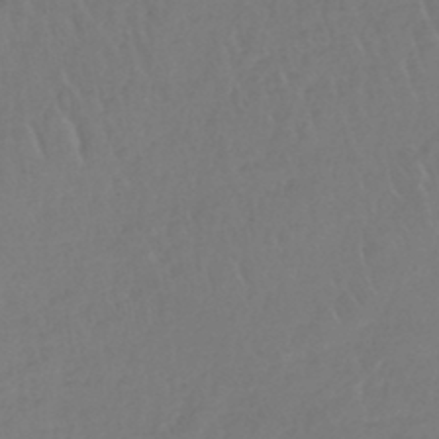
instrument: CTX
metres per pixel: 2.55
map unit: lHb
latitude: -45.3888
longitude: 67.8989
